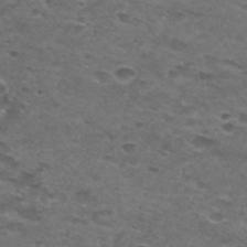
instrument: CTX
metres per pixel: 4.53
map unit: Hto
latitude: 30.1956
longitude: -48.0444
